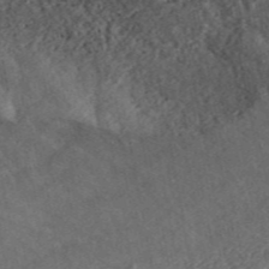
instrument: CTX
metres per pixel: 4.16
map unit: ANa
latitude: 46.8569
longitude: 50.2361
